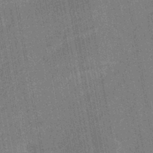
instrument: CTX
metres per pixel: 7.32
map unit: HNhu
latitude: -43.8800
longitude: 92.0472
